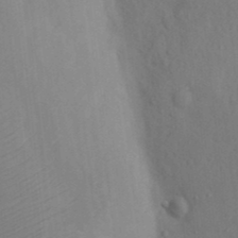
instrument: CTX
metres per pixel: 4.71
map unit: Nhu
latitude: 11.4238
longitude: -27.9339
